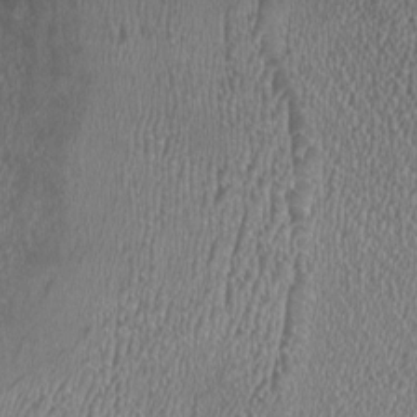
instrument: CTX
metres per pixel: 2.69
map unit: HNhu
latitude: -1.1809
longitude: -0.1200
